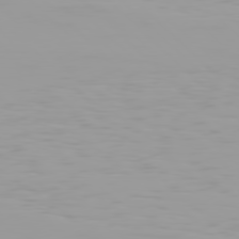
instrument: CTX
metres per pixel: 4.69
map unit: Hpe
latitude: 77.5938
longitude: -141.1403
